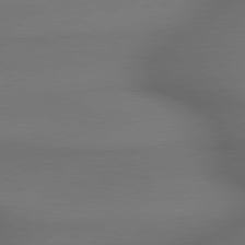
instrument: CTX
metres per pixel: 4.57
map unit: lApd
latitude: 79.5749
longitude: -175.0459
